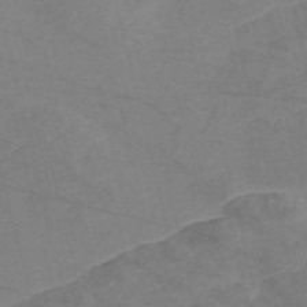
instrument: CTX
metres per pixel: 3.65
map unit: Nve
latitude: -57.1053
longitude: 50.7085
